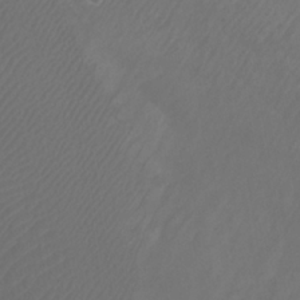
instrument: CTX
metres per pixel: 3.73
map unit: Nhu
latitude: -7.9556
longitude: -75.5371
